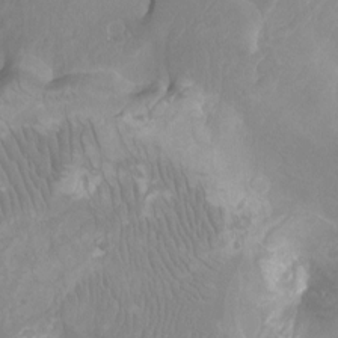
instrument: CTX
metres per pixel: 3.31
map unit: Ht
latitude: -2.3495
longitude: -17.3671
